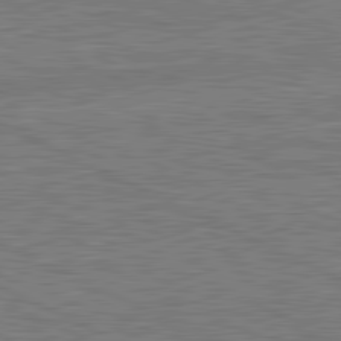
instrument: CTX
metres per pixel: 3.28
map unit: lApd
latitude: 81.5182
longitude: -167.3481
